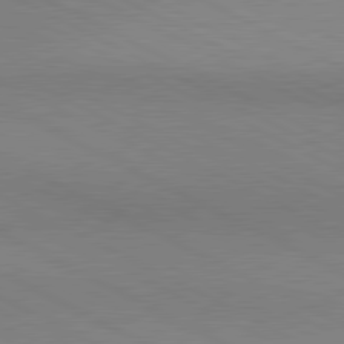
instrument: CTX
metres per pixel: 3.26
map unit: lApd
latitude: 80.8002
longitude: 149.1431
